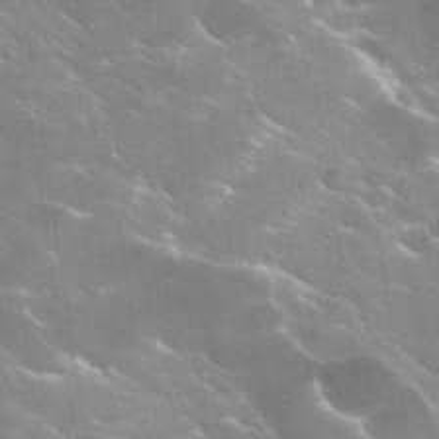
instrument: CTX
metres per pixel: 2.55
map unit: Hto
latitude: 29.7638
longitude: -43.4615
